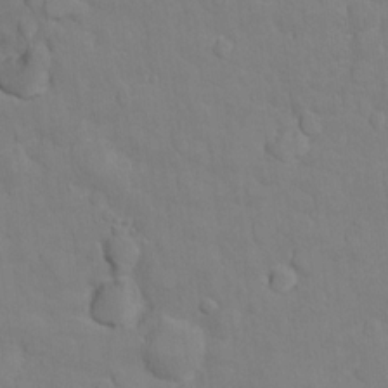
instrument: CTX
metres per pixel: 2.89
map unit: Ht
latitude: 11.6694
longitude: -33.5371
